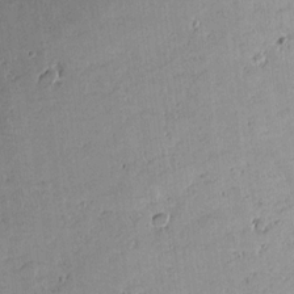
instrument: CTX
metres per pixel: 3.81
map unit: lAvf
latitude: 16.1578
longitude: -127.3293
